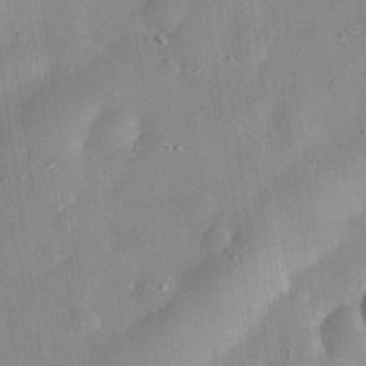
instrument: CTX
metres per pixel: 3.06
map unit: eHh
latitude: 29.3859
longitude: -74.6113
